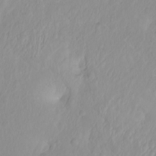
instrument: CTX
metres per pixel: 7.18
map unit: Ht
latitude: -1.2943
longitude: -61.1781
